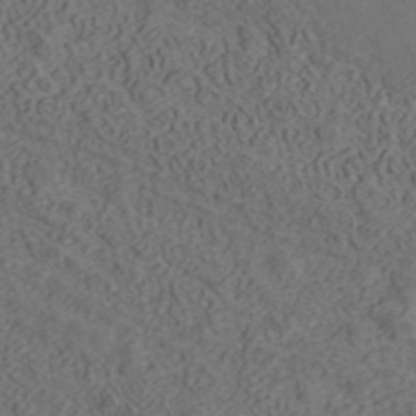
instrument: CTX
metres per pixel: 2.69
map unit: ANa
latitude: 42.4412
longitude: 30.2928
